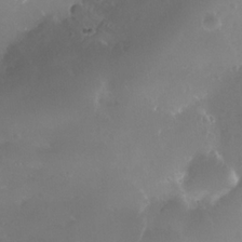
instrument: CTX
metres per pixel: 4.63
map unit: Nhe
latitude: -36.0661
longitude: -131.1970
